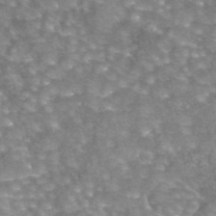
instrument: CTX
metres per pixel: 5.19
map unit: eAb
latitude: 44.4223
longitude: 104.9541
